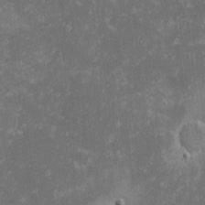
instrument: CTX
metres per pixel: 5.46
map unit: eHh
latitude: -1.0298
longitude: -85.5938
